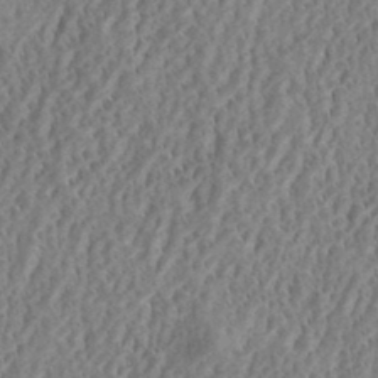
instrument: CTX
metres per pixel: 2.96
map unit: eHh
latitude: 33.6316
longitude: -132.6491
